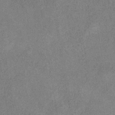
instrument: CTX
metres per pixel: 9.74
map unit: HNb
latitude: -33.1243
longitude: 56.9919
